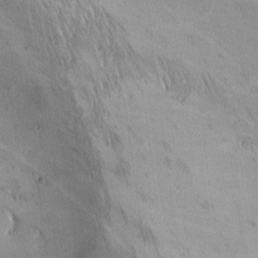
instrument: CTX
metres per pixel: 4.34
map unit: lAa
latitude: -4.7652
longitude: -120.9136
